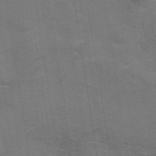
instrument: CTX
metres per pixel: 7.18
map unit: eAb
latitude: 42.1767
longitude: 106.4440
